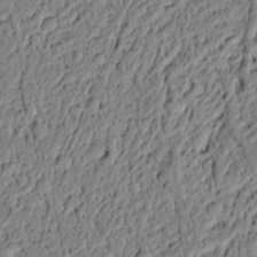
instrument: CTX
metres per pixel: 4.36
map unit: lAvf
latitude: 5.3104
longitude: 165.0109
